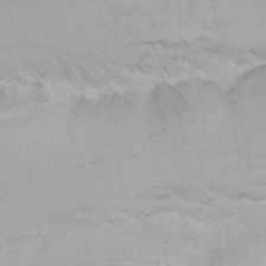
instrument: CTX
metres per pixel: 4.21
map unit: Nhu
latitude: -6.7274
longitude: -83.1403
